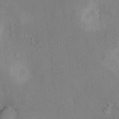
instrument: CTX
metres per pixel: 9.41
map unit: Hto
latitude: 14.3657
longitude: -41.3103
